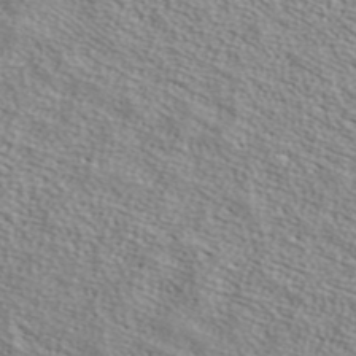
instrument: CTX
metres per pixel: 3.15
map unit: ANa
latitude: 37.5560
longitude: 24.5385
